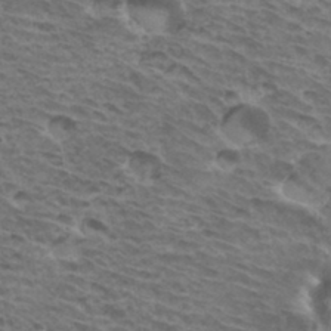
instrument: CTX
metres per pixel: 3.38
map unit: Hto
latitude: 34.1011
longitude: -41.3103
